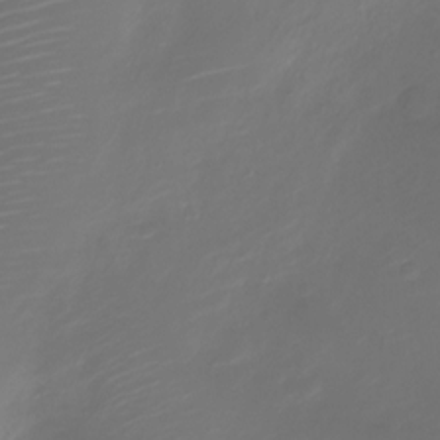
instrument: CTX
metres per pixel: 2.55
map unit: Nve
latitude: -21.0108
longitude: 105.7666
